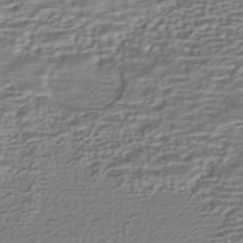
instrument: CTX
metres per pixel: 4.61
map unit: HNhu
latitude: -42.8785
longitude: 100.0283
